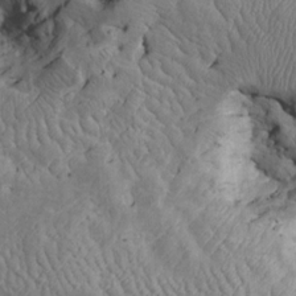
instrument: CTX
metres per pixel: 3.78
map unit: Htu
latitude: -6.8219
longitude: 153.9367
